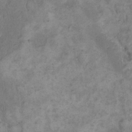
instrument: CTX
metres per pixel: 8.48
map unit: eHh
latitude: 18.1200
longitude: -62.4601
